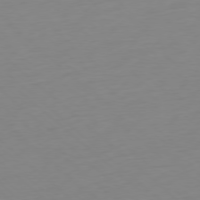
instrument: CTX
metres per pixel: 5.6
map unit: Ap
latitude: -77.8800
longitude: -77.4048
